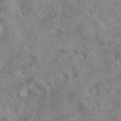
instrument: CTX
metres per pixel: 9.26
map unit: eAb
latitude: 38.5924
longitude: 112.5574
